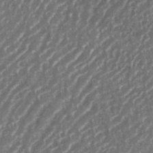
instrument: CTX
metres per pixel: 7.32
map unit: eHh
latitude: 35.6505
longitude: -134.3467
